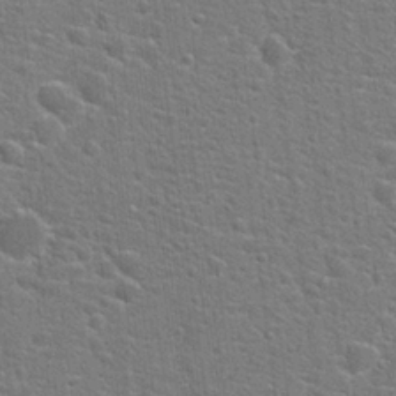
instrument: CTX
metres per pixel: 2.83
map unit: Hto
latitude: 22.1011
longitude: -44.1955
